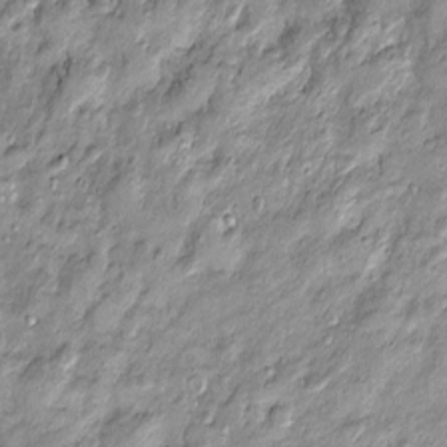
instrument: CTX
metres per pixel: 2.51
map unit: Htu
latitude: -4.3306
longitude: 159.4454
